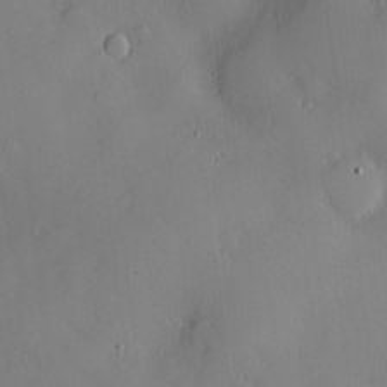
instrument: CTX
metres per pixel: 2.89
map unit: Hve
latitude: -9.4076
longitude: 175.8989
